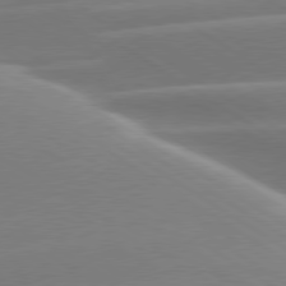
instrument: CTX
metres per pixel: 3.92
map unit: lApd
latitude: 79.5182
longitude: -114.4601
